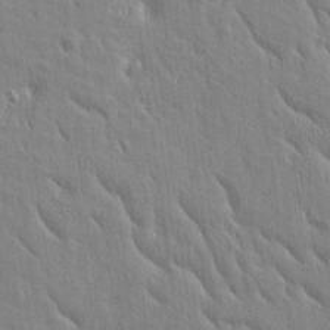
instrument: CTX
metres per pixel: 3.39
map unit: Htu
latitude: -3.9556
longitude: 174.3495
